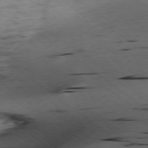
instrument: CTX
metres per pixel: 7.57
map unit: Ap
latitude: -77.4832
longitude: -71.9339
